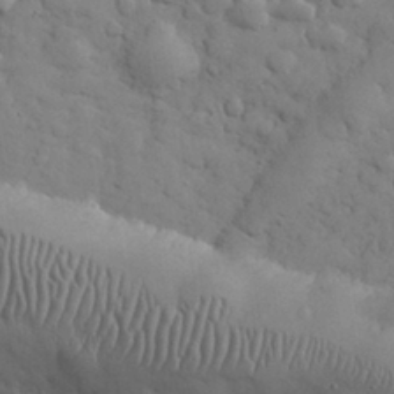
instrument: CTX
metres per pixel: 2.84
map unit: eHh
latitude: 31.1026
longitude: -68.8191
